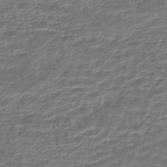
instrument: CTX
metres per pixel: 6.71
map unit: HNhu
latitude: -44.7274
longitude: 101.4643
